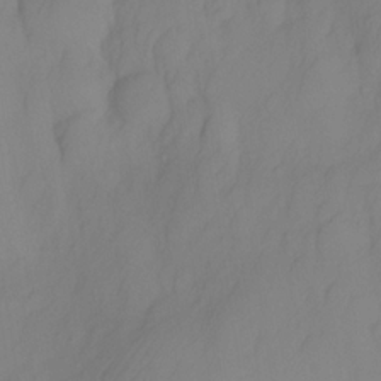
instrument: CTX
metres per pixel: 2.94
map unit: HNhu
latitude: -24.4251
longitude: 49.2187
